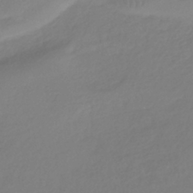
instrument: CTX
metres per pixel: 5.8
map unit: HNhu
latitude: -41.6533
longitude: 96.6330
